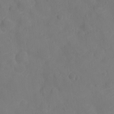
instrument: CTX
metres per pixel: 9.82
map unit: Nhu
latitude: -11.1431
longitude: -21.5371
